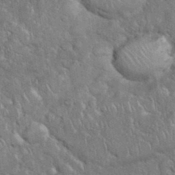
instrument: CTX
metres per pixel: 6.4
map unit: eHh
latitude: 36.9892
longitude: -61.9528
